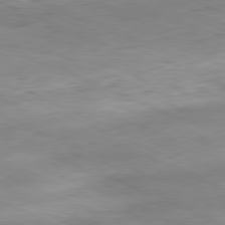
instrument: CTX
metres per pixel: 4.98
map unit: Ap
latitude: -81.7667
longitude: -81.3104
